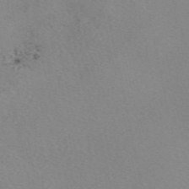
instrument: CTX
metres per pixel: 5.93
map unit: eAb
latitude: 49.7072
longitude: 107.3888
